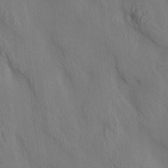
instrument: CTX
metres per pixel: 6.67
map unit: HNhu
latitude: 13.8583
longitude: 11.8045
